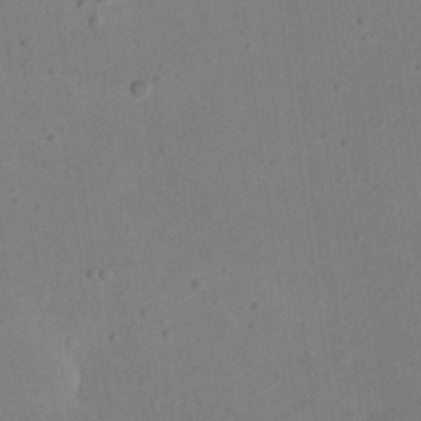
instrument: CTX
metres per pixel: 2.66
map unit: eHh
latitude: 18.3656
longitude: -70.9702
